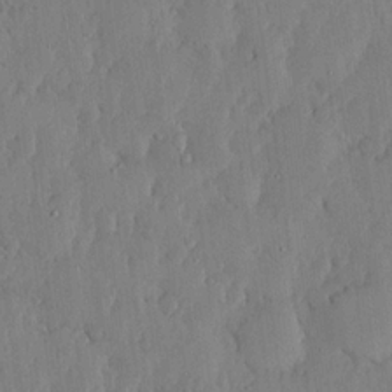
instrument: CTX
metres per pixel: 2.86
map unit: lHvf
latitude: 18.3467
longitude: -116.1200
